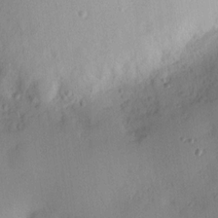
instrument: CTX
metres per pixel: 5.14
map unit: Nhu
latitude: 16.3845
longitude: -78.8569
